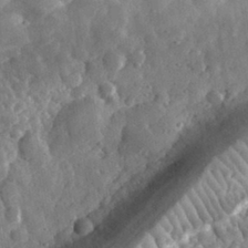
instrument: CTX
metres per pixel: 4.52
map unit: eHh
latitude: 33.2348
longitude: -78.5168
